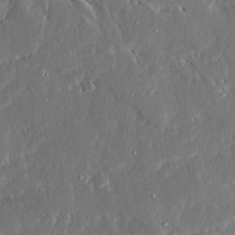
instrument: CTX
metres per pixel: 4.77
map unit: Ave
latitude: 15.8584
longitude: -139.2159
